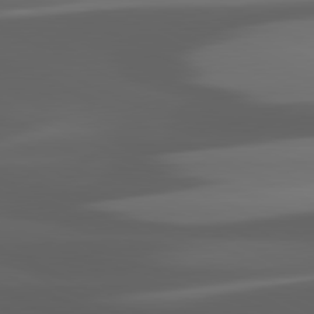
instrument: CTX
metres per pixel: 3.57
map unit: lApd
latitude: 81.3671
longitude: -145.8583
